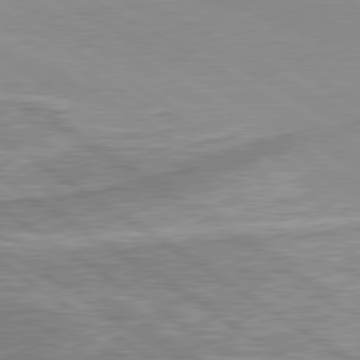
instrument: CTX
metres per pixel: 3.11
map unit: lApd
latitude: 80.1956
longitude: -176.2522
